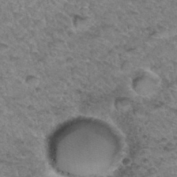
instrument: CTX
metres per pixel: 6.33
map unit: Hto
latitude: 34.2144
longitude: -48.1767
